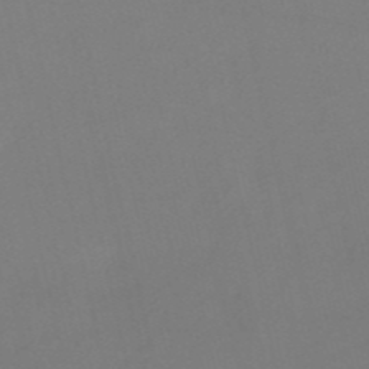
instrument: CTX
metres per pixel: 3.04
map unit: HNb
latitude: -53.2376
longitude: -50.3467
